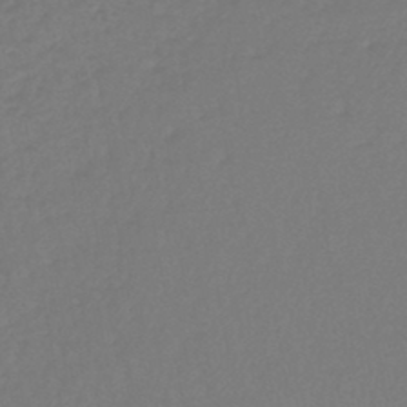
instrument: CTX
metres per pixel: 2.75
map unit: lHb
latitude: -44.5385
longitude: 69.1998
